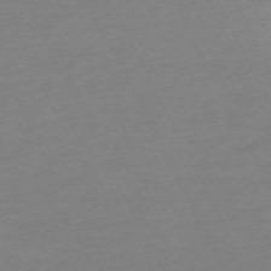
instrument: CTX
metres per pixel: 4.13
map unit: Ap
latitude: -73.9178
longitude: -70.1578
